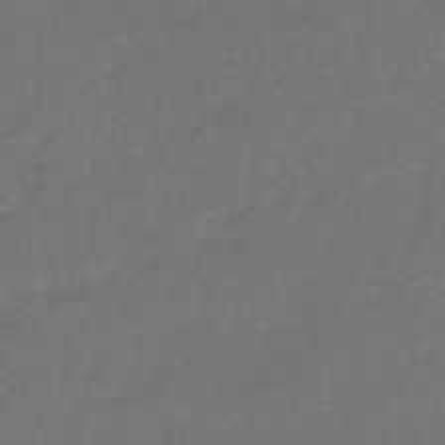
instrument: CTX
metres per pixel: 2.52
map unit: HNhu
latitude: -47.9745
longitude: 96.5196
